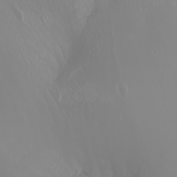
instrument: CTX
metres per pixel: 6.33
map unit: Nhu
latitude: -7.4832
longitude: -93.9717
